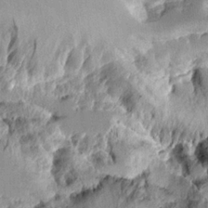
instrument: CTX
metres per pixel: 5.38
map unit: Aa
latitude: 11.4238
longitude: -126.0633
